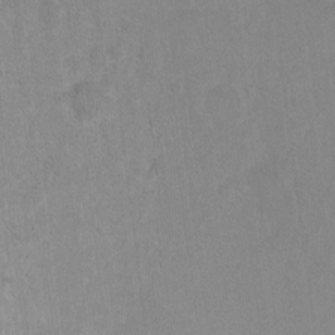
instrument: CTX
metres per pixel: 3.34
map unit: Hto
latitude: -4.6140
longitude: -36.1011
